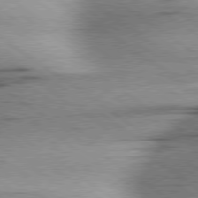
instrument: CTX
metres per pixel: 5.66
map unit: lApd
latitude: 78.9325
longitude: -155.6316
